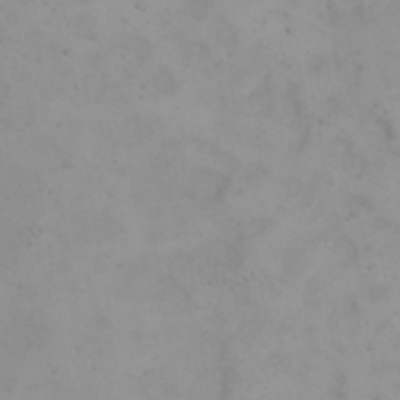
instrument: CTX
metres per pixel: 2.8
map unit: eHh
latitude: 21.8773
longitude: -64.8002
